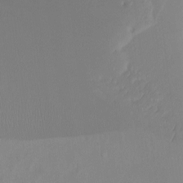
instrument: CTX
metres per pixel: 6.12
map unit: Ht
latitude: -6.4440
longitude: -34.3656
